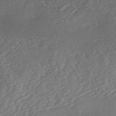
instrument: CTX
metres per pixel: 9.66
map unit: lAa
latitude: -2.6329
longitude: -127.9528
